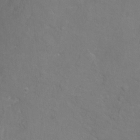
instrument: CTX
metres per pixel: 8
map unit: Hto
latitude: -5.5021
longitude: -35.4426
